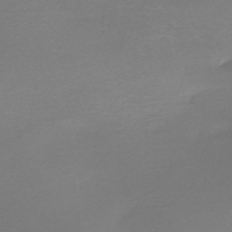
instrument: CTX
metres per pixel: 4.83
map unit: HNb
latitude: -46.2550
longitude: -42.4034
